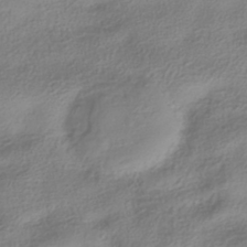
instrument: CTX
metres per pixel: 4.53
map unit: HNhu
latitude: -40.2739
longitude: 97.8045
